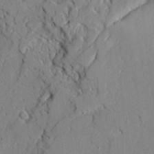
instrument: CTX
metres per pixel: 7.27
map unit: Ave
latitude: 22.4223
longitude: -129.0269
